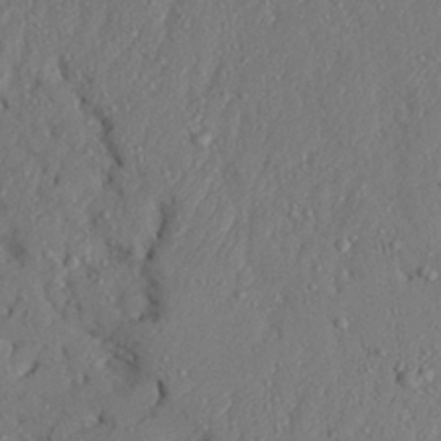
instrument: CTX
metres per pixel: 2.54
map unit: Aa
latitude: 24.2711
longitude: -128.4790
